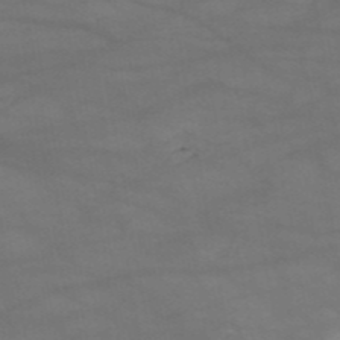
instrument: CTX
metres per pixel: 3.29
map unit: HNb
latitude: -51.5021
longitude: -39.7261
